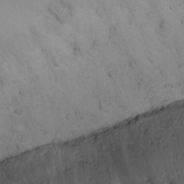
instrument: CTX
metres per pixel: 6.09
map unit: Ht
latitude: 12.6869
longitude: -39.4426
